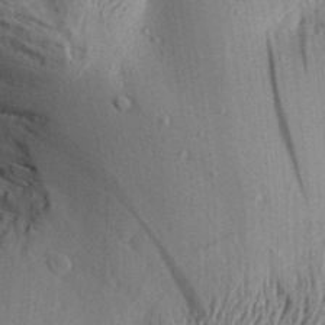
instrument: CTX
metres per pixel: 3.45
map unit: Aa
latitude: 30.7247
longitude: -136.8569
